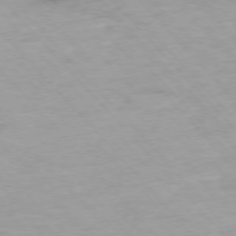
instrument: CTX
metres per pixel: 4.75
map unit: Ap
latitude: -76.4440
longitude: -90.0822
